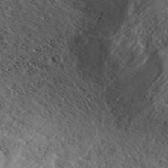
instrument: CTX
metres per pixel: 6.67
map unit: ANa
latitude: 41.9150
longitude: 55.1809
